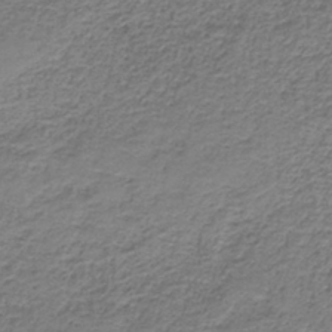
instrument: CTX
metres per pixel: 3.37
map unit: HNb
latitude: -37.6344
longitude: 51.8233
